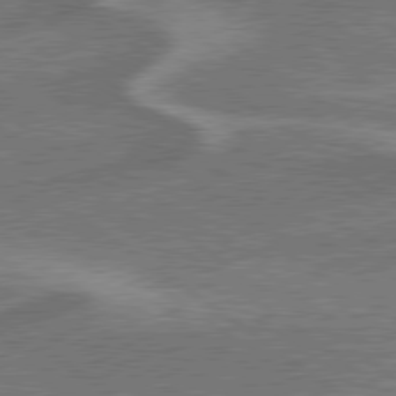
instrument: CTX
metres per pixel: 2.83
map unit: lApd
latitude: 79.4427
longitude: 173.8044
